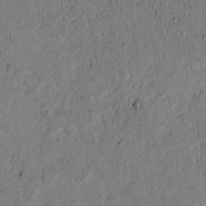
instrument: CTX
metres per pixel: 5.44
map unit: lAvf
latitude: 4.7246
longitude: 165.3321
